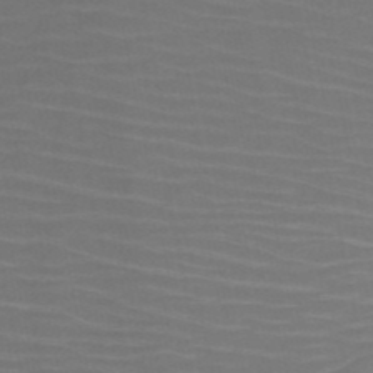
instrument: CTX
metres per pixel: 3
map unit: HNb
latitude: -51.0108
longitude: -46.9703
